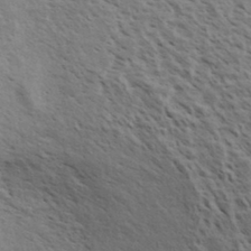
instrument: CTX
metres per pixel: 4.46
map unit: eHh
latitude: 34.0444
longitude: -140.6112
